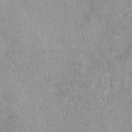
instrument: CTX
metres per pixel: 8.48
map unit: eAb
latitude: 44.1011
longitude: 108.9164
